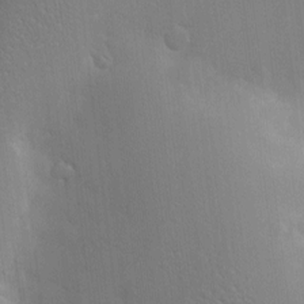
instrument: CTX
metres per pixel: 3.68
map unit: Nve
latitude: -8.7841
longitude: 174.2550
